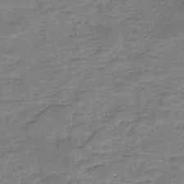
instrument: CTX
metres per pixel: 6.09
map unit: HNb
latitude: -48.6897
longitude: -39.4993
